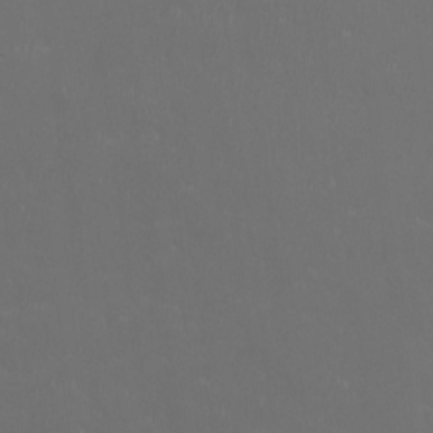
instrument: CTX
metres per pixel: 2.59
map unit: Ht
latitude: -1.7100
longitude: -19.1781
